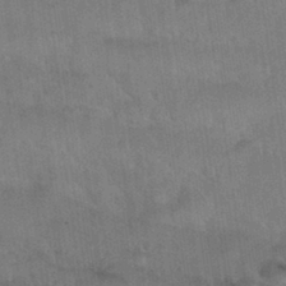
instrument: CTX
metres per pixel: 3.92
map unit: Nhu
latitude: 30.5735
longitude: -51.4804
